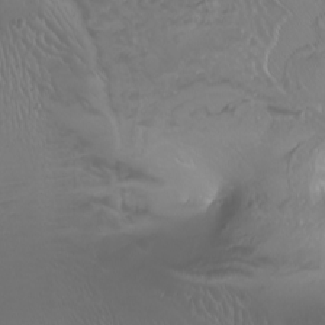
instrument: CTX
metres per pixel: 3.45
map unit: Nhu
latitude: -8.1984
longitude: -93.3859
